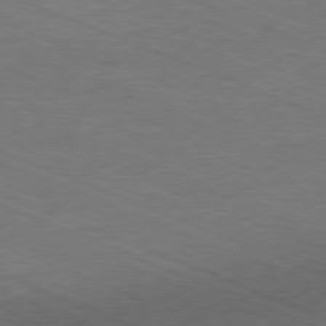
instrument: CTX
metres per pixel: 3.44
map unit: Ap
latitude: -81.1431
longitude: -75.1781
